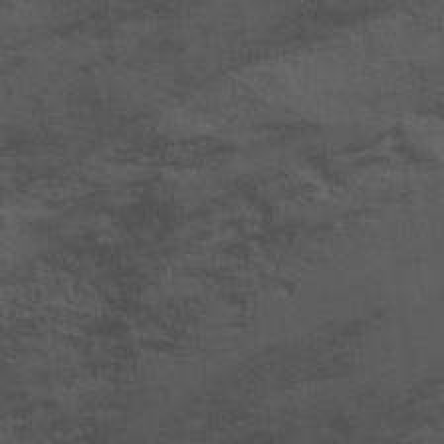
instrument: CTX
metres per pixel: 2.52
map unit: Ave
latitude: 16.9703
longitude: -129.1025
